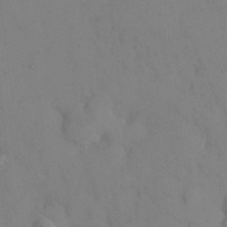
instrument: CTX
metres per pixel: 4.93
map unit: eHh
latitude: 12.8569
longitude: -61.6694
